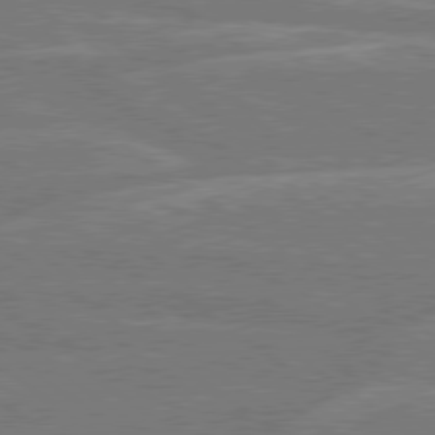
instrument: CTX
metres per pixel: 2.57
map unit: Hpe
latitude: 78.8191
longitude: -130.5357
